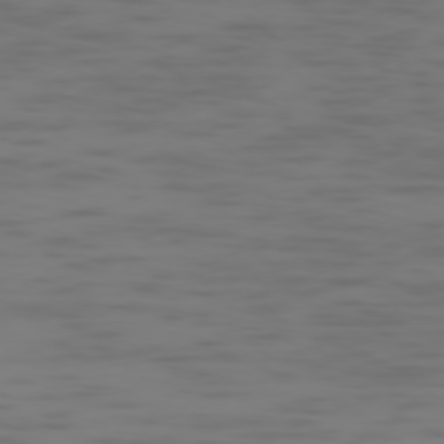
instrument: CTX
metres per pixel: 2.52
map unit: Ap
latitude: -77.9745
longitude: -63.8017
